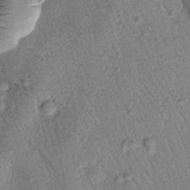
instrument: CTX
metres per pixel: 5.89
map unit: Htu
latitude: -0.6141
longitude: 173.3132
